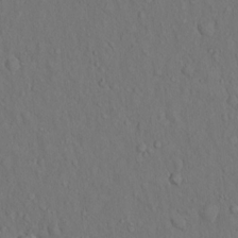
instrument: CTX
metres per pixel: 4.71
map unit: Hto
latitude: 14.6680
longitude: -61.8394
